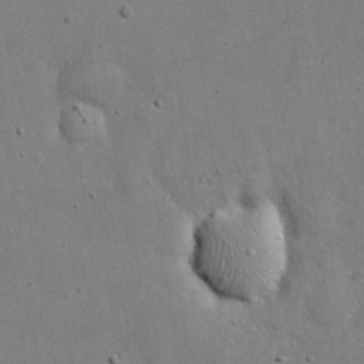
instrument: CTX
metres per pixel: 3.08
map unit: eHh
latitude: 20.6680
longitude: -71.6694
